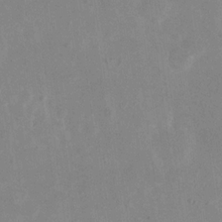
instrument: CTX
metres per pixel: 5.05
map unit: eHh
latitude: 19.2915
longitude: -71.1781
